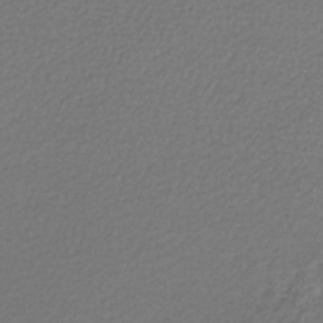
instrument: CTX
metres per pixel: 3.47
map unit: lHb
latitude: -42.7274
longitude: 73.1809
